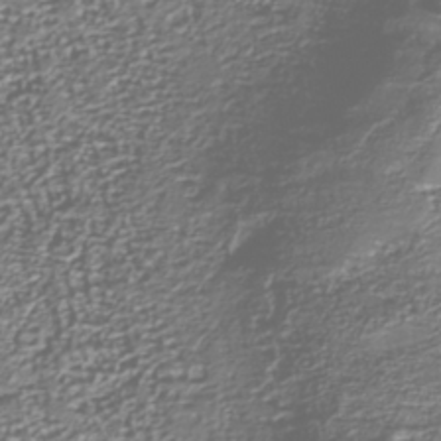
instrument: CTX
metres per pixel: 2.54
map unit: Nhu
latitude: -38.5385
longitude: -81.8961
